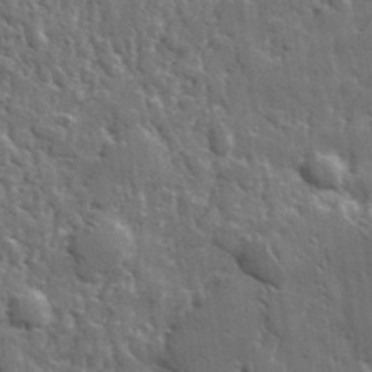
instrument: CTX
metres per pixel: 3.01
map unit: lHvf
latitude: 34.6112
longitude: -87.9339
